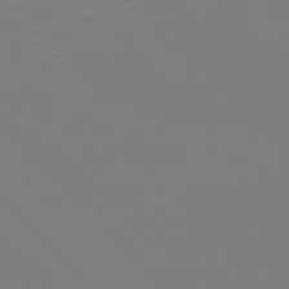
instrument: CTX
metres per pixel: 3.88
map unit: Hpe
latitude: 77.2348
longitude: -174.2523
